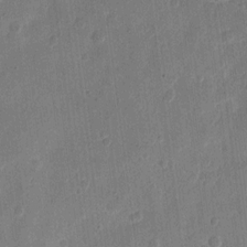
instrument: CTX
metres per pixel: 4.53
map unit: eHh
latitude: 10.7624
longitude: -68.7057
